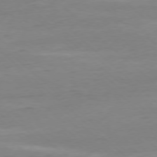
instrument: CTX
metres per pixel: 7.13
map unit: Ap
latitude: -77.9556
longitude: -81.1592
